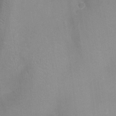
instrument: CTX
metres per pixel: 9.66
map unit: Ht
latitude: -4.9919
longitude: -19.4237
